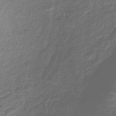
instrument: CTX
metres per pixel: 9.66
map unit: lHb
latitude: -37.0297
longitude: 72.8408
